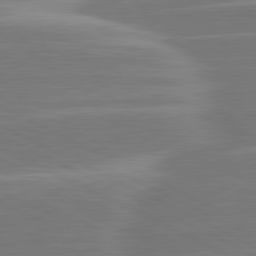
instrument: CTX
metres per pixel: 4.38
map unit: lApd
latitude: 81.2159
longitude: -129.6505
